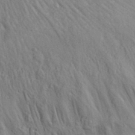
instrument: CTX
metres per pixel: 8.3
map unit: eHh
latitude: 33.4993
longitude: -78.1578
